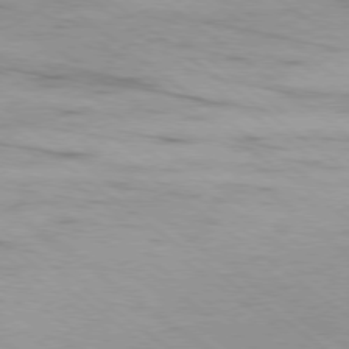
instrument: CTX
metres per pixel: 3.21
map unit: Ap
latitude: -79.1620
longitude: -100.3278
